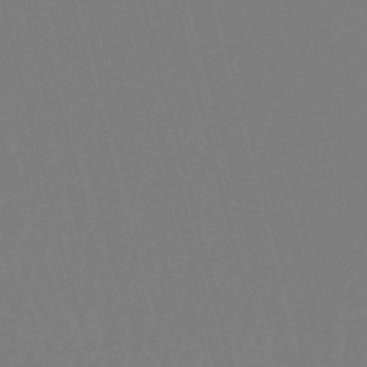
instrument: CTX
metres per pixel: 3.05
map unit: lHb
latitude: -50.4629
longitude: 81.8989
